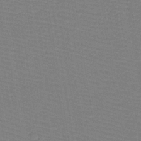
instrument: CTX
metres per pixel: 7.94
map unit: lHb
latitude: -38.9731
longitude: 58.4062
